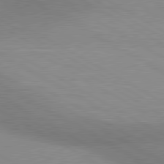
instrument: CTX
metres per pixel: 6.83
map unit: lApd
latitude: 80.4412
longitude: 125.5210
